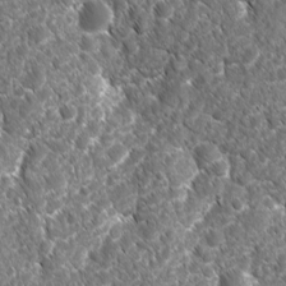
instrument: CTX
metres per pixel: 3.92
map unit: Ave
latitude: -10.6519
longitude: -119.5371
